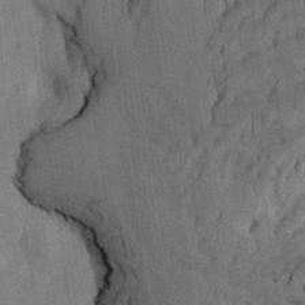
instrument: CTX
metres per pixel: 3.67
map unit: Htu
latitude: -4.2739
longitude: -177.7071
